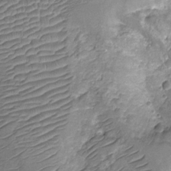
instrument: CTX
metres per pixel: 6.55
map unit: Nhu
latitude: -12.6896
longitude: -23.2726
